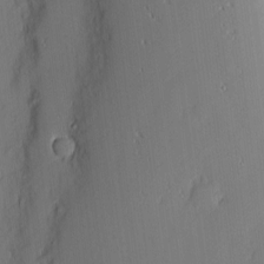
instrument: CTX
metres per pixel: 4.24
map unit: Nhu
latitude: 3.4237
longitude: -76.0633
